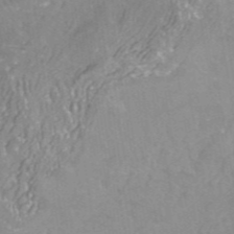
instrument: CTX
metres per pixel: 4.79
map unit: ANa
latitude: -38.2173
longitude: 97.1431
